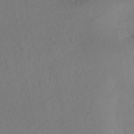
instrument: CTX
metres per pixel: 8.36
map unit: eHh
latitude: -42.8785
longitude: 120.7463
